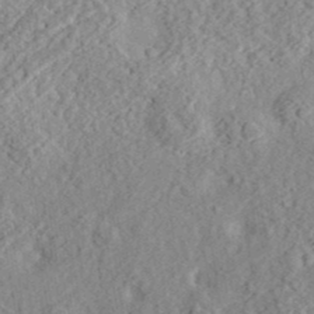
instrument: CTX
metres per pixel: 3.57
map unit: eHh
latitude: 36.4601
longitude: -78.9514
